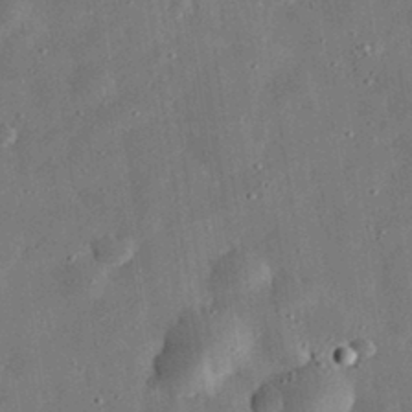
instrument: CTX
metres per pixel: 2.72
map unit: eHh
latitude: 31.9717
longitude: -77.0269
